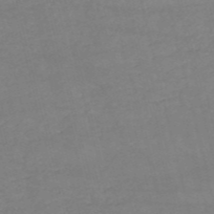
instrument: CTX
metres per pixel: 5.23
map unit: HNb
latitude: -53.7099
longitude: -37.7072
